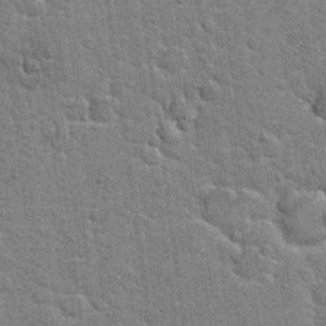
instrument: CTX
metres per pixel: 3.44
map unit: Hto
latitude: 20.8569
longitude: -48.3467
